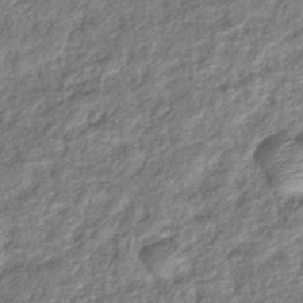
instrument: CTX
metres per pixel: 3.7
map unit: eHb
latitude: -39.8234
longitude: 81.4833
